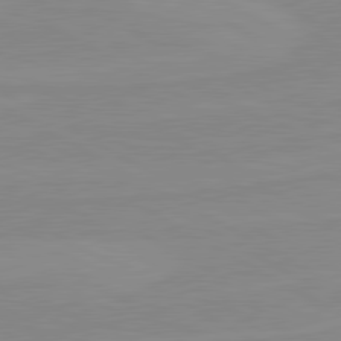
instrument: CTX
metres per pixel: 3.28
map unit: lApd
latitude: 80.4601
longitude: -176.4223
